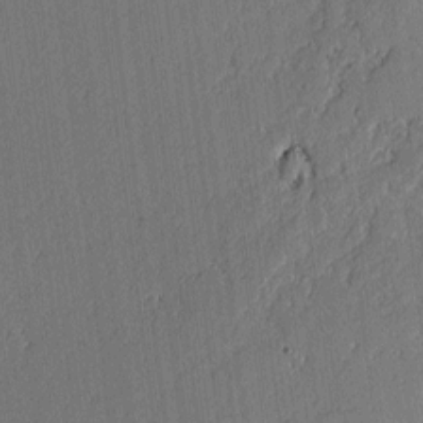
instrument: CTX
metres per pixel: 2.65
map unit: lAvf
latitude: -1.8990
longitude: -107.9717
